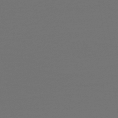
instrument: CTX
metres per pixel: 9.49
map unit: HNb
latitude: -47.6155
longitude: 55.8989
